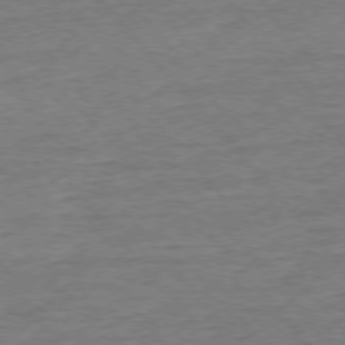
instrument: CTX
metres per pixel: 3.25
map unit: Ap
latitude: -77.0486
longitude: -96.2522
